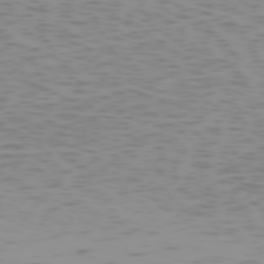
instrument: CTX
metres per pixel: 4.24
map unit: Hpe
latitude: -74.1795
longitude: 7.8800
